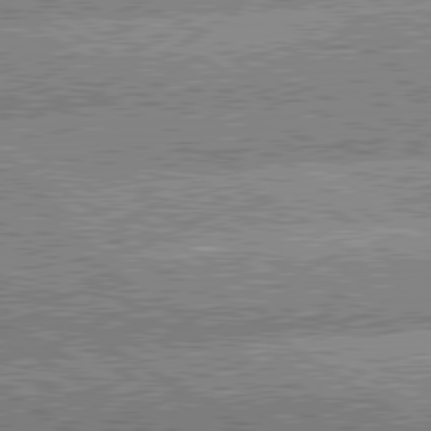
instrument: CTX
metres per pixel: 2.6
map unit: lApd
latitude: 80.3089
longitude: -151.5938
